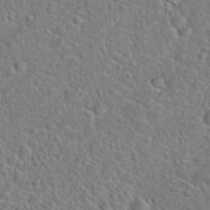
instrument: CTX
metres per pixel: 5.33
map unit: Hto
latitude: 22.3089
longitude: -46.4412
